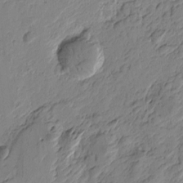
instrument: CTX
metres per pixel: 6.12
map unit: Htu
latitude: -3.6154
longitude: -178.4979
